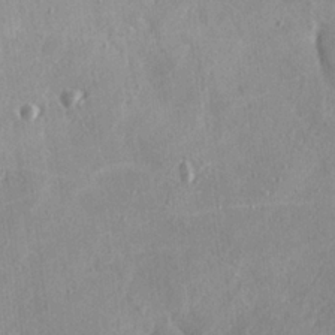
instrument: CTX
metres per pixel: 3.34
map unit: Hve
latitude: 25.5182
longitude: -93.0647
